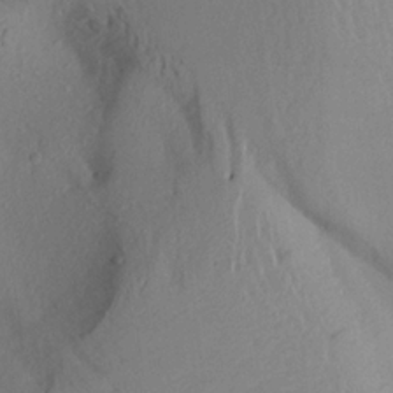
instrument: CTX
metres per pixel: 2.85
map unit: Aa
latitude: 22.1389
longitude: -145.0080
